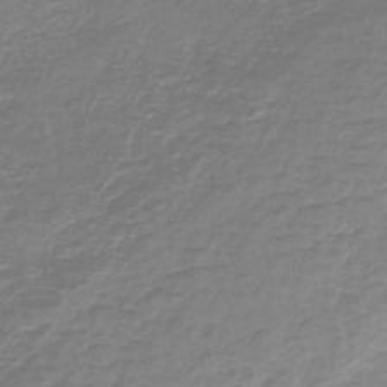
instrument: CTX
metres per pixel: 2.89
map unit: HNb
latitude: -46.8408
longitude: 52.1794
